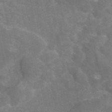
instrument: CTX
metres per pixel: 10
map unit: eAb
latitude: 45.8016
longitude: 116.0849
